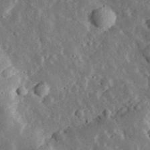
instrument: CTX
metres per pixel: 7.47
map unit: lHvf
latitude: 32.9136
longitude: -83.4993
